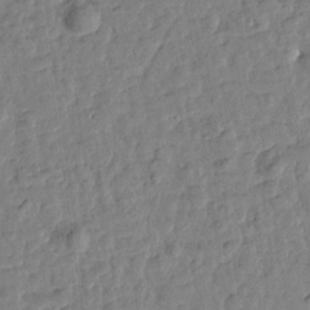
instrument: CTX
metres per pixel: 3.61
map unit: Htu
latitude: 0.9136
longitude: -179.5938
